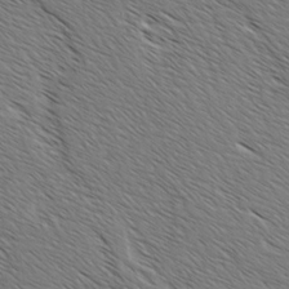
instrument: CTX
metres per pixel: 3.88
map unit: lAvf
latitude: -2.2361
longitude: -113.1403
